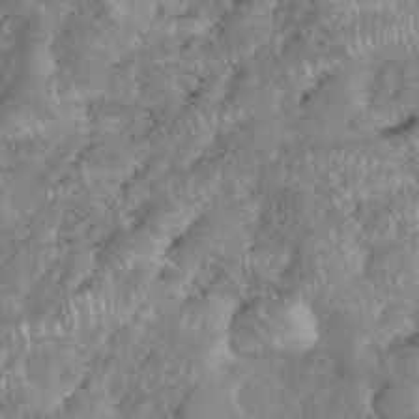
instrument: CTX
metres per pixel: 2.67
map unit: eHh
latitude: 38.1956
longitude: -57.3103
